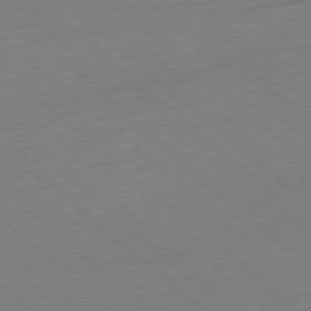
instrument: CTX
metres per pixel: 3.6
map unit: Hpe
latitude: -78.2739
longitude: 14.0472
